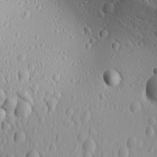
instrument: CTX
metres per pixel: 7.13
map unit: Ave
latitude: 21.5182
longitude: -137.6505
